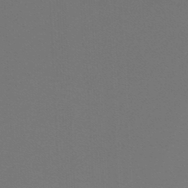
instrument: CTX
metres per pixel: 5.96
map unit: lHb
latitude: -47.1242
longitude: 63.9556
